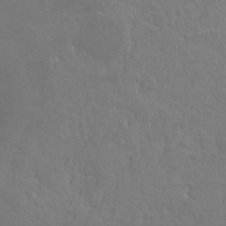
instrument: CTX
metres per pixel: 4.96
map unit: Ht
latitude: -5.4265
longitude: -35.0269
